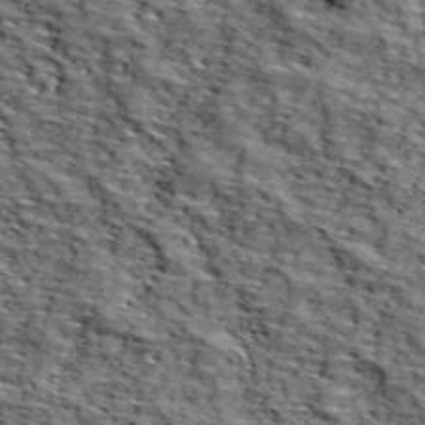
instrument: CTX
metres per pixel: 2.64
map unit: lHvf
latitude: 38.8947
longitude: -86.8947
